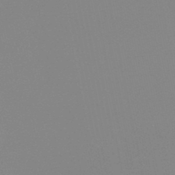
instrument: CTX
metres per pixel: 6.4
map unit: lHb
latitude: -48.3307
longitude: 69.7477
